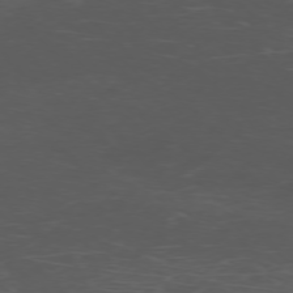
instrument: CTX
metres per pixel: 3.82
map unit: Ap
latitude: -76.2550
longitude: -67.5560
